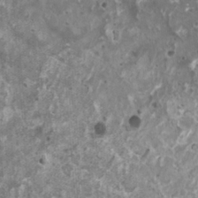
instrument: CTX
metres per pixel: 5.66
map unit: HNhu
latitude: 1.8205
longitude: 5.1620
